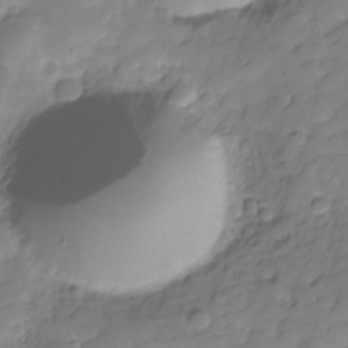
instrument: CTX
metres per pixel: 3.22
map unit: Hve
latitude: -29.2565
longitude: 91.5210
